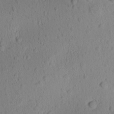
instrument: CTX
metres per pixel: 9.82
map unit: Ave
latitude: -9.7478
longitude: -121.6127
